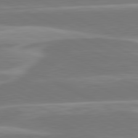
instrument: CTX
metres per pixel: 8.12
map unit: lApd
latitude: 81.1403
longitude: -130.1200
